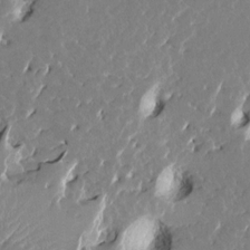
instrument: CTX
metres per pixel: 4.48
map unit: HNhu
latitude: 7.5938
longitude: -5.7827
